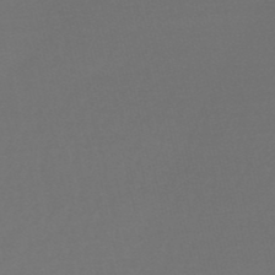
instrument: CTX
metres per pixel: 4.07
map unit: eHb
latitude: -50.6707
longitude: 70.2173
